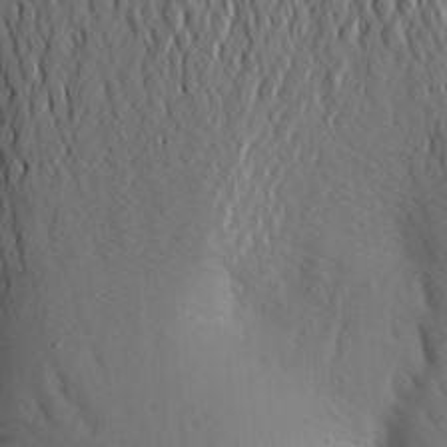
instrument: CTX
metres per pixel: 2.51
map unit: Aa
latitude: 25.5371
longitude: -149.2159
